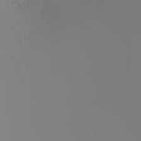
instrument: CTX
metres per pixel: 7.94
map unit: Nhu
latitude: -5.0486
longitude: -91.5371
